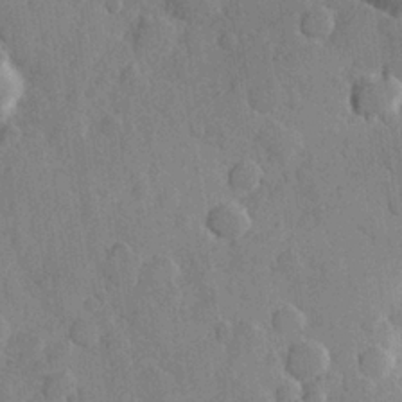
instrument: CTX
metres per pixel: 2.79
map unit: Hve
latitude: 24.0255
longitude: 149.3510
